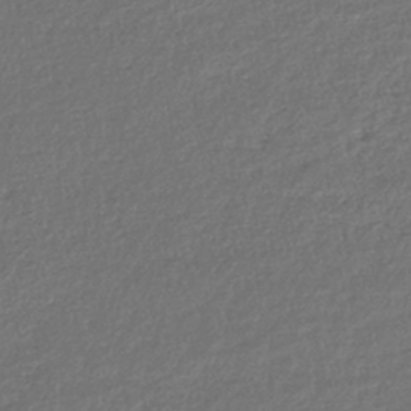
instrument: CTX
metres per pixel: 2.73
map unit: lHb
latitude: -43.7666
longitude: 68.6329
